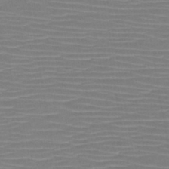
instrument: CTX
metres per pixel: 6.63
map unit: HNb
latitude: -46.7274
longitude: -42.8002
